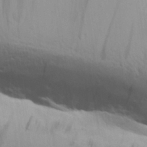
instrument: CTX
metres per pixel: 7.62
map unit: Aa
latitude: 30.7247
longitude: -134.8569
